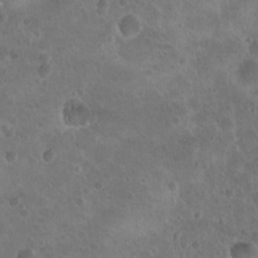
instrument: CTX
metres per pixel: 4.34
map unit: Nhu
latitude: 18.1766
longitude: -33.0836
